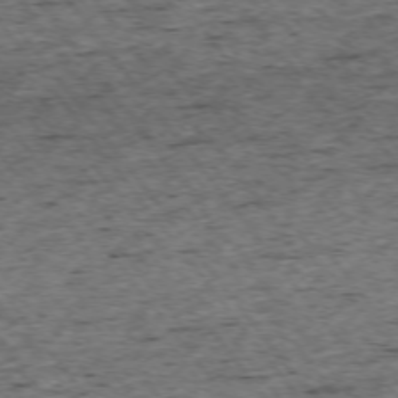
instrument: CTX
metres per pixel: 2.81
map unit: Ap
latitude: -74.5574
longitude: -87.1403
